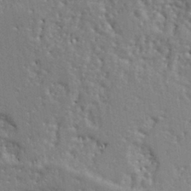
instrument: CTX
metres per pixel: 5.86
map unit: Ht
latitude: 10.4223
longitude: -77.3103
